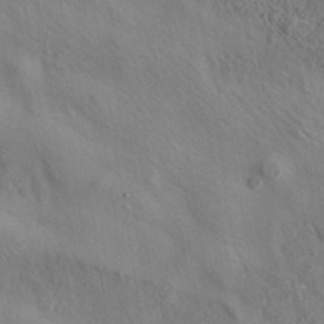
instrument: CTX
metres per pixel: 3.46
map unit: eAb
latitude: 35.2914
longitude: 110.0850
